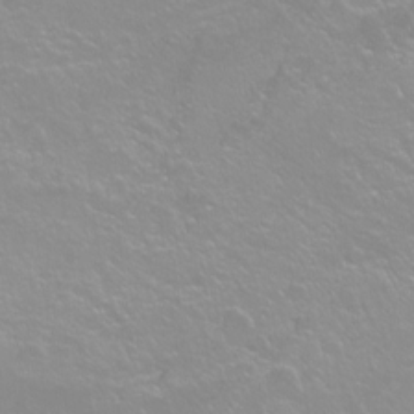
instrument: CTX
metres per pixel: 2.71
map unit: Ht
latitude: -14.9542
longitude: -43.0459
